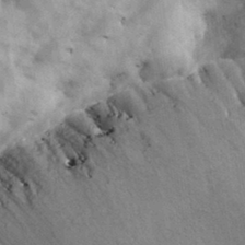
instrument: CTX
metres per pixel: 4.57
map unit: Hve
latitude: 32.1956
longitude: 148.4818
